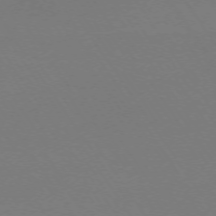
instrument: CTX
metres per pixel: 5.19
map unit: Ap
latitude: -73.8989
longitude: -72.1578
